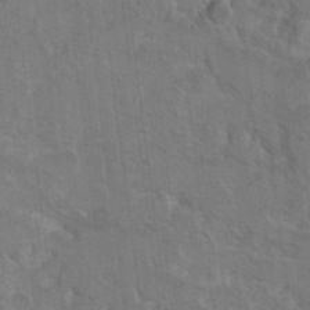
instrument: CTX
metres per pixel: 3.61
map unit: Hto
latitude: 9.4804
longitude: -35.4993
